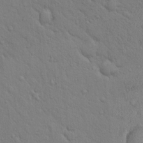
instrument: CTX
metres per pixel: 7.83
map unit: eHh
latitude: 18.3467
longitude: -62.8191
